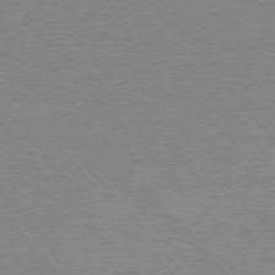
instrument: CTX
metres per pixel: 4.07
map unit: Ap
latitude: -76.7274
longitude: -88.7247
